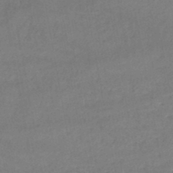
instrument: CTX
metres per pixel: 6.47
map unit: lHb
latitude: -45.7478
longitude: 61.9367
